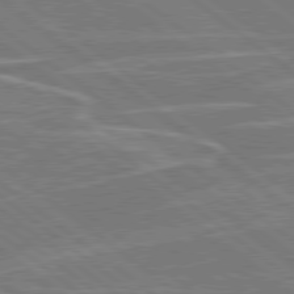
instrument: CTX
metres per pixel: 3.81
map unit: Hpe
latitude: 78.7624
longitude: -129.4048
